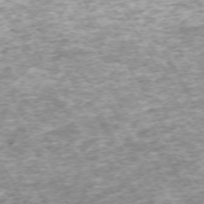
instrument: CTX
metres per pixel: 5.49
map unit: Hpe
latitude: -70.9353
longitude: 13.6533
